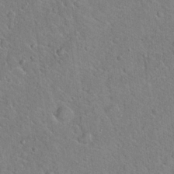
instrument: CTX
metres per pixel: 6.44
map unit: Hto
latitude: 18.8380
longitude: -50.7624
